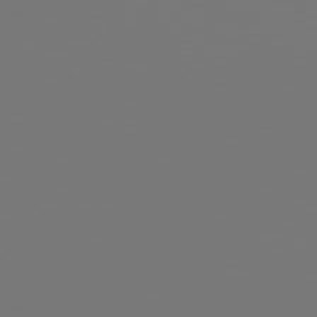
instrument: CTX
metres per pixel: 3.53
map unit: Hpe
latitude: 77.4615
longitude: -177.3104
